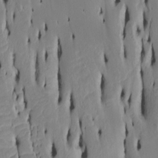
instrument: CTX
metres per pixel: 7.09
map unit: Htu
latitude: -5.0486
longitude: 151.9178
